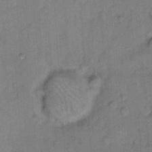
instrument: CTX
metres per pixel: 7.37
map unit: Hto
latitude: 8.8758
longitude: -61.5560
